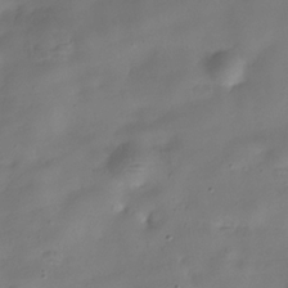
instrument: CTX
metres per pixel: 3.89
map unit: Hve
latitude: -31.1809
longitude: 94.7841
